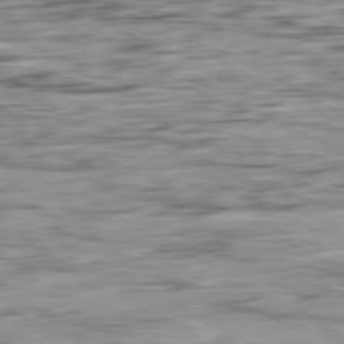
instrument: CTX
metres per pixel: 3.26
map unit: Ap
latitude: -81.0109
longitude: -96.4223
